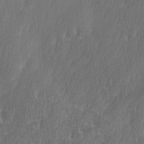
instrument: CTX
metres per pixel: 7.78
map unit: Ave
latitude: 9.9150
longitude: -105.7450
